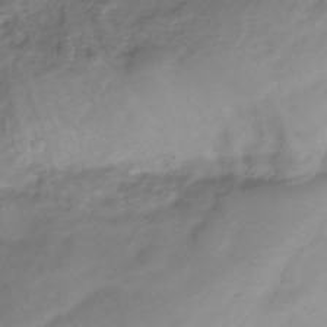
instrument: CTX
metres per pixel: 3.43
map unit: Hve
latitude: -30.1606
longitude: 91.3510
